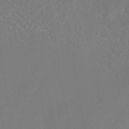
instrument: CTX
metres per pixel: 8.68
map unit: HNhu
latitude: -40.9919
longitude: 101.3698
